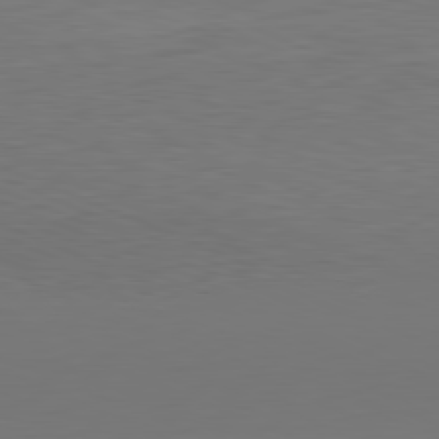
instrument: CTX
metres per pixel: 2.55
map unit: Hpe
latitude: -81.8423
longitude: 8.0661
